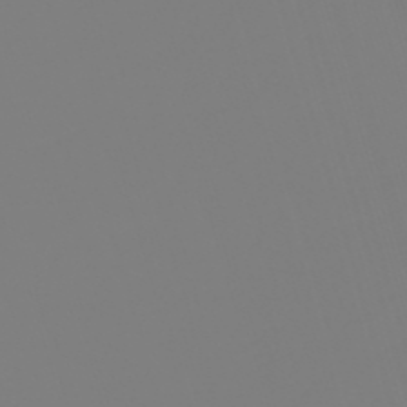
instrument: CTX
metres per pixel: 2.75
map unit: lHb
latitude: -49.9745
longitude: 82.0661
